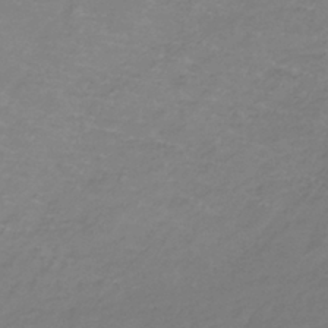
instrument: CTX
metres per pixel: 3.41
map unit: lHb
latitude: -38.2173
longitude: 72.2739
